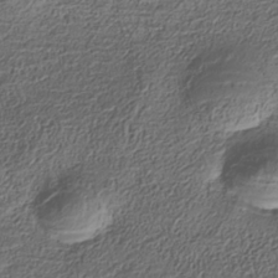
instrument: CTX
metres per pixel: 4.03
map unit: Nhe
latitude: -36.5951
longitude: -178.6491
